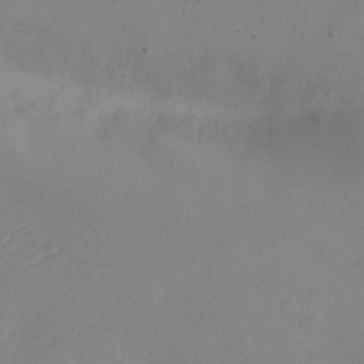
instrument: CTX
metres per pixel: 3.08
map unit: Nve
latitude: -23.4832
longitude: 107.1054
